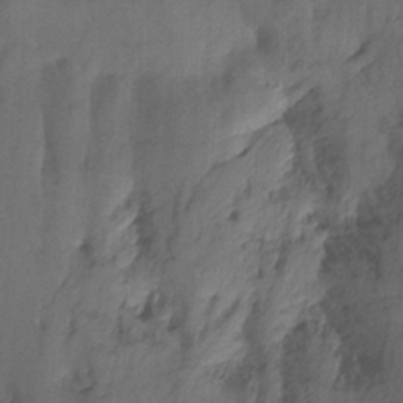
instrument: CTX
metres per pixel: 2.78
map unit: Ht
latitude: -14.9542
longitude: -54.1389
